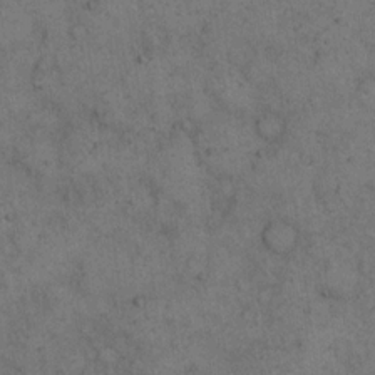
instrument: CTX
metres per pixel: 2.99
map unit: eHh
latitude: 15.2726
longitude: -63.0270
